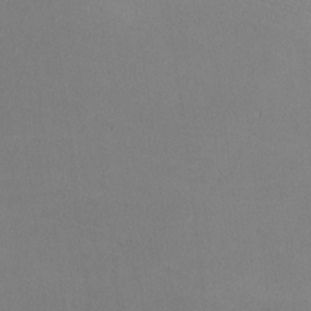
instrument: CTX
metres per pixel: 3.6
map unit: lHvf
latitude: -13.1620
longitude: -101.9339
